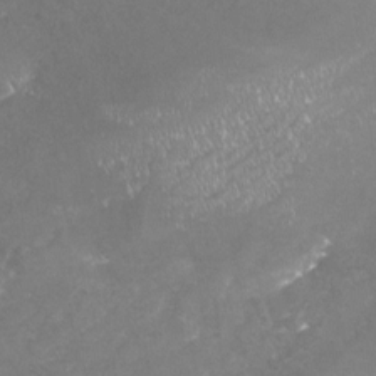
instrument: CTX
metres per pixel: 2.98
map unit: Nhu
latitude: -22.6330
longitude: -57.3859
